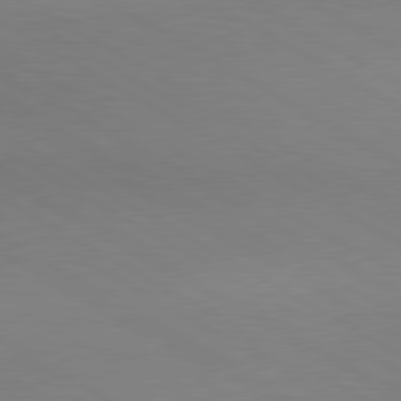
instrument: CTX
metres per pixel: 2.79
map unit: lApd
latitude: 80.4034
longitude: 163.8989
